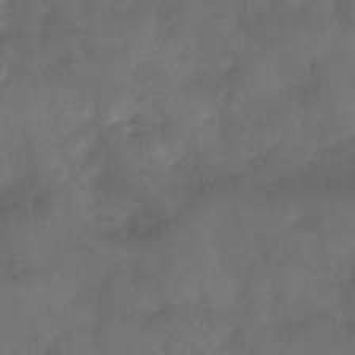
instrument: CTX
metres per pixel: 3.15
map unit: Nve
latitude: -26.8030
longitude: -148.0444
